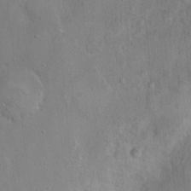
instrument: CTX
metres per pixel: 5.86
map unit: Nhu
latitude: 12.4601
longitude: -26.9514
